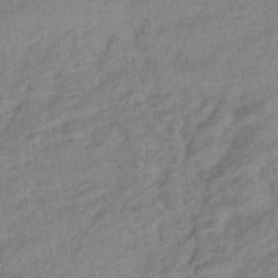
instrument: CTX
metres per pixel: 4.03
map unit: eHb
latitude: -41.6344
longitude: 83.0675
